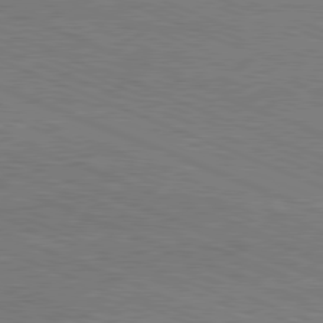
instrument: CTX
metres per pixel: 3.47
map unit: Hpe
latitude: -81.7100
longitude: 17.0109
